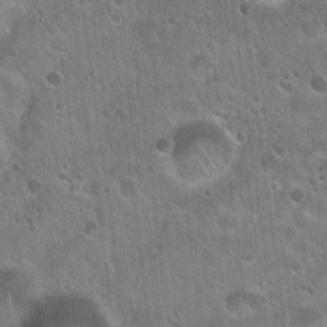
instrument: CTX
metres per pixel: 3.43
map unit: Hto
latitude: 22.3089
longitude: -53.9528
